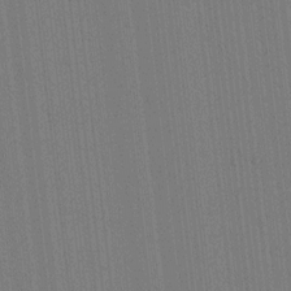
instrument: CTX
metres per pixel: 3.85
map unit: lAvf
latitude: 8.2334
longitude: 164.6330
